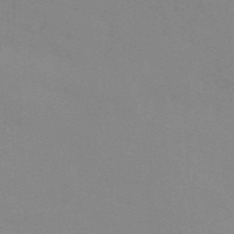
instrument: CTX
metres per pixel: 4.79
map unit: lHb
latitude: -48.2362
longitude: 64.1606
